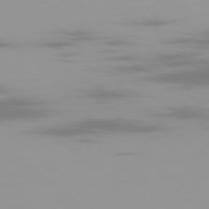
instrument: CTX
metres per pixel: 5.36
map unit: Ap
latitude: -79.2942
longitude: -69.9339
